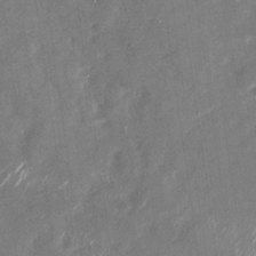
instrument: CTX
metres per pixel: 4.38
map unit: Nhu
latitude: -28.6707
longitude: -76.2711
